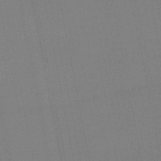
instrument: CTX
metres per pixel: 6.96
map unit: lHb
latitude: -48.3118
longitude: 67.0864
